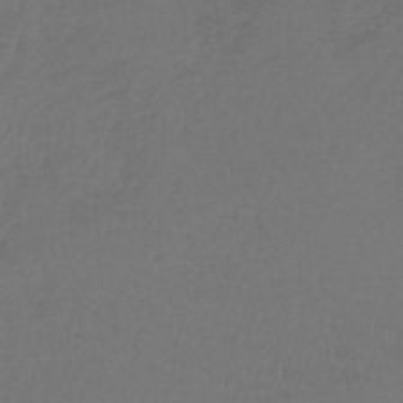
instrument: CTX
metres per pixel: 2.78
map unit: lHb
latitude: -43.6910
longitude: 74.4440
